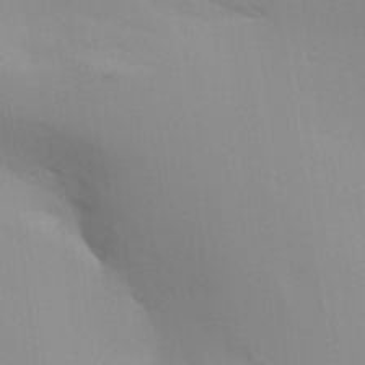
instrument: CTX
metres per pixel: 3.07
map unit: Aa
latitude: 26.4601
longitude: -131.5560
